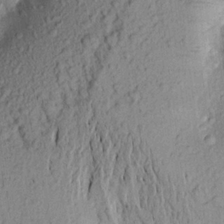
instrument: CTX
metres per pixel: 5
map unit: Aa
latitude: 20.0633
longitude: -149.4237
